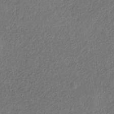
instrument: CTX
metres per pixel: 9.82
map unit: HNb
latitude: -32.4440
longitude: 59.4454
